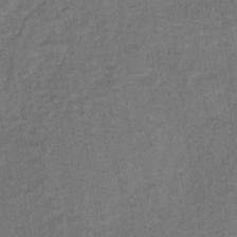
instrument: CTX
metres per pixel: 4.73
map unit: lHb
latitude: -35.2187
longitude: 65.6344
